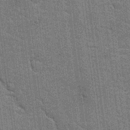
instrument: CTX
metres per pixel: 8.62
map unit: Hto
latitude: 20.2712
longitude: -48.3278
